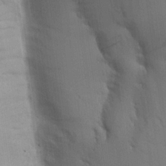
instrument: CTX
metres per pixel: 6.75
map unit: Aa
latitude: 16.8758
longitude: -149.0458
